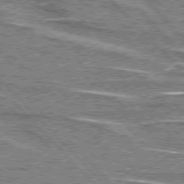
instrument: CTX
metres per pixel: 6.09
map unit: lApd
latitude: 76.2144
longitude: -81.8016
